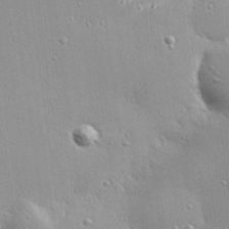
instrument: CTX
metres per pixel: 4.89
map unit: eHh
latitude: 24.2711
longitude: -90.0822
